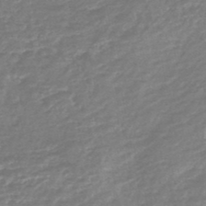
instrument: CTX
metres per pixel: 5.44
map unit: HNb
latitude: -48.9353
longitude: 58.4817
